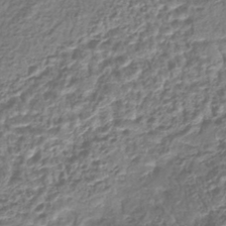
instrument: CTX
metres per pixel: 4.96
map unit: lHb
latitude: -42.2928
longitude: 64.9353
